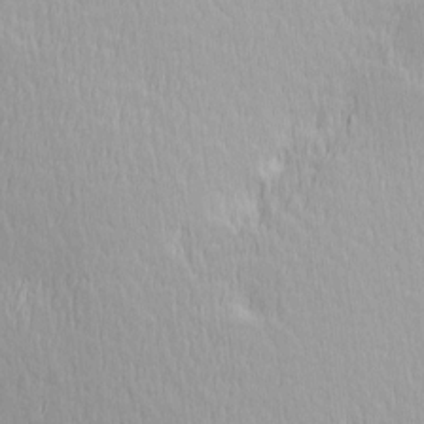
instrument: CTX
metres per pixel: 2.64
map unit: Hve
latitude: 12.1578
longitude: -90.6302
